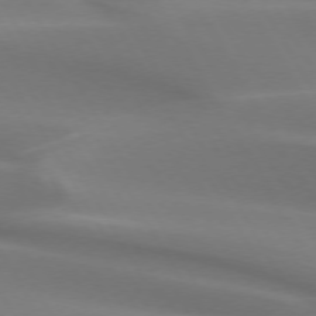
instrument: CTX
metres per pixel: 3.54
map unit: lApd
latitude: 73.2726
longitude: -49.7450
